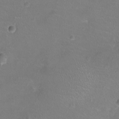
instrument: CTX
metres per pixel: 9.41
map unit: Ht
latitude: -7.5021
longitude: -19.8394
